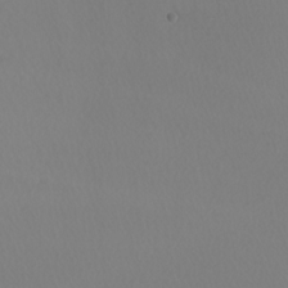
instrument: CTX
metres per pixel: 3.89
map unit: Nhu
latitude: -7.7666
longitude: -94.8191
